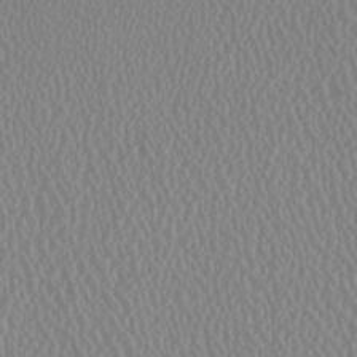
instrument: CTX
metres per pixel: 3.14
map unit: HNhu
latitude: -1.2565
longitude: -1.0269
